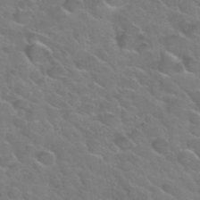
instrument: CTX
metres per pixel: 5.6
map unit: Hto
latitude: 34.3467
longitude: -50.2900
